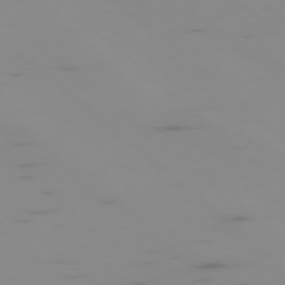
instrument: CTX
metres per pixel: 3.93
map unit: Ap
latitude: -77.1431
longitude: -67.4615
